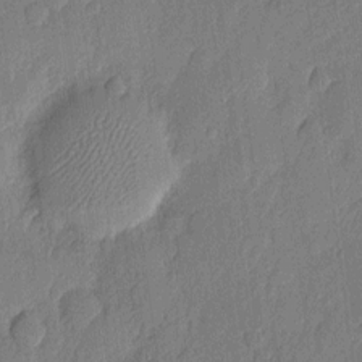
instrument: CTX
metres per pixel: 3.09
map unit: eHh
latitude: 6.4790
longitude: -73.8773
